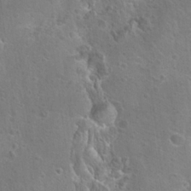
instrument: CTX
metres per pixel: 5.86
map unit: Hto
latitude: 23.3859
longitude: -47.5183
